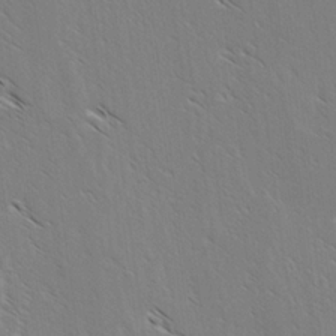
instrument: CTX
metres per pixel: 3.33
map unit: lAvf
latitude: -3.2564
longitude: -113.2159
